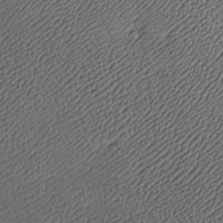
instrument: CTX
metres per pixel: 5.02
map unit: Htu
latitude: -7.5588
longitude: 156.5007
